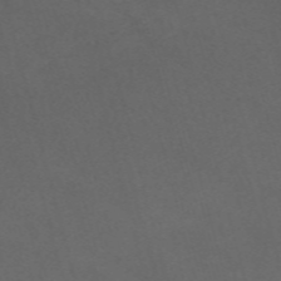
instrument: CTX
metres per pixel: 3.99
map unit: Nve
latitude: -59.0486
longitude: 59.3887
